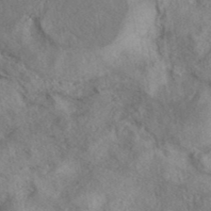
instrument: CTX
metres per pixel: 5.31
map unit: eAb
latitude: 39.1214
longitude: 112.8408
